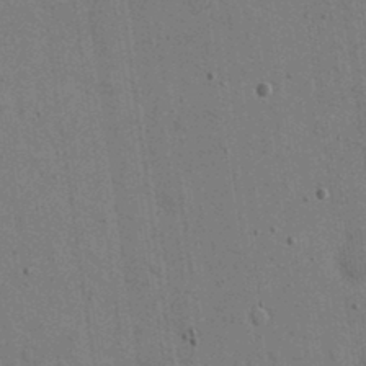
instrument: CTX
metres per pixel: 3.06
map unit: eHh
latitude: 15.8962
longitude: -68.7246
